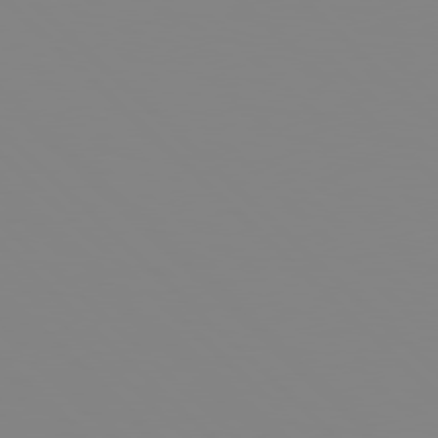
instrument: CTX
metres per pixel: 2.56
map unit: Hpe
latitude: 78.1956
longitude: 179.3131
